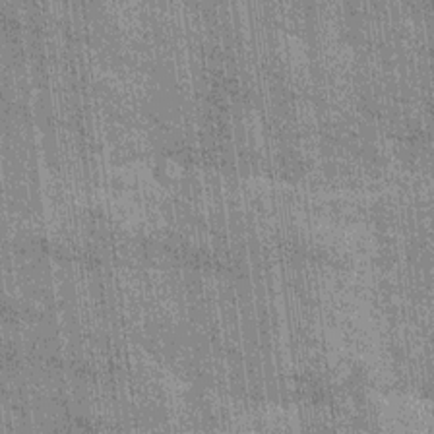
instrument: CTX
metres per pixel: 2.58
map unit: Hto
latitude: 14.1956
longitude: -35.8583
